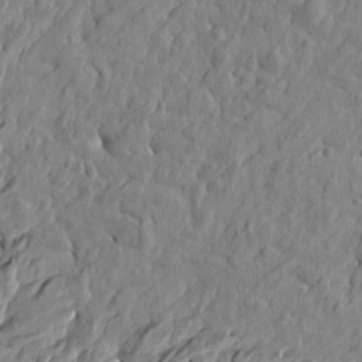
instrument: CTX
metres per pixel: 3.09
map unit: Htu
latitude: -5.3320
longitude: 178.1228
